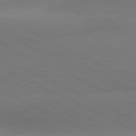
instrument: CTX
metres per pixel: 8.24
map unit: lApd
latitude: 81.2915
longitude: -154.0633
